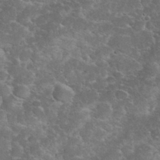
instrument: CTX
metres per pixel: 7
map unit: eHh
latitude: 35.3292
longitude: -65.0458
